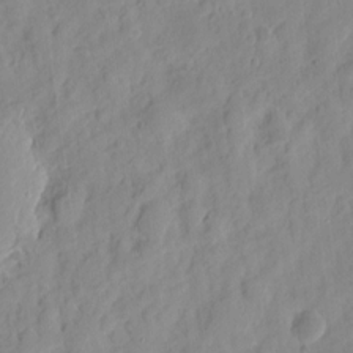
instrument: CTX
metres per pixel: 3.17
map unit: eHh
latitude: 8.2334
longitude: -74.6679
